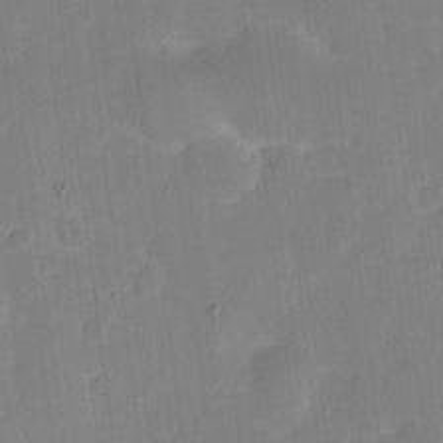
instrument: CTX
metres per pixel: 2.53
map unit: eHh
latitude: 4.3845
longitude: -67.5749
